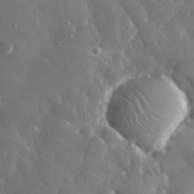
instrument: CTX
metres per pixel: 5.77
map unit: lHvf
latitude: 31.6505
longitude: -88.8380
